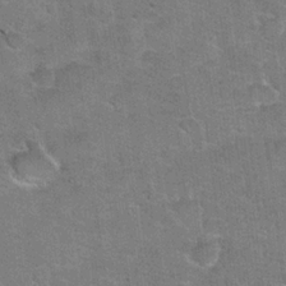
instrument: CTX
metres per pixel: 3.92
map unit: Hto
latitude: 20.5546
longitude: -48.9703
